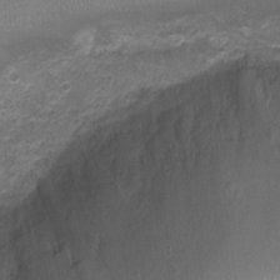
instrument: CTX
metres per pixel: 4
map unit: Ht
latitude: -1.2376
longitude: -16.6113
